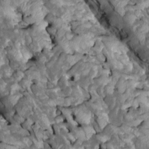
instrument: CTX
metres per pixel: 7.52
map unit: Htu
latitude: 1.2726
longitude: 144.6896
